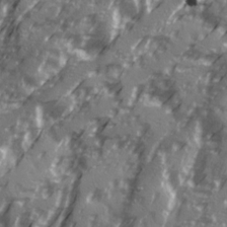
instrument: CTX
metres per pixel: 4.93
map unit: Ave
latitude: 20.7247
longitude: -131.3104
